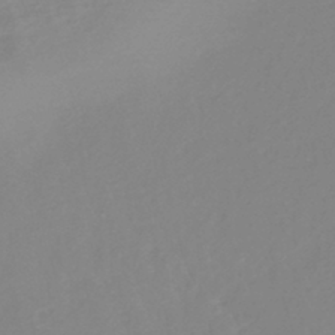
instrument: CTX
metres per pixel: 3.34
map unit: lHb
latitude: -41.8044
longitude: 77.8233
